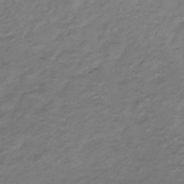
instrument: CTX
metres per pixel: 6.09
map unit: lHb
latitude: -34.7085
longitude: 67.7478
